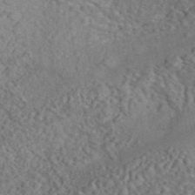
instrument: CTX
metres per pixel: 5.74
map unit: eAb
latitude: 43.4427
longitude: 116.3306
